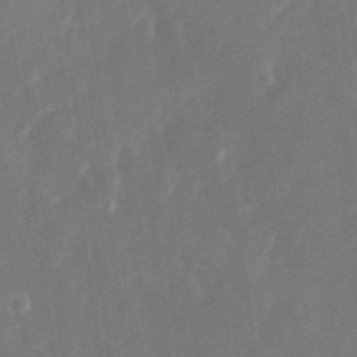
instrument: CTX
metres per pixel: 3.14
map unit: Nhu
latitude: -28.8408
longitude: -69.7828
